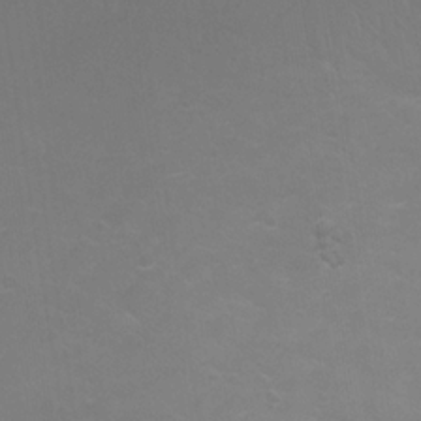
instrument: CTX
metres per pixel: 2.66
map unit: Ht
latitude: 1.3670
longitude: -32.8002
